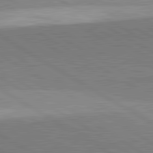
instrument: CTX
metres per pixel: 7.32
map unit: lApd
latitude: 81.9717
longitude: 139.8423
